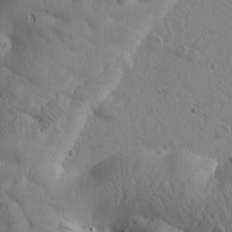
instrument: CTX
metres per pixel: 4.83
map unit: Htu
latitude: 0.3089
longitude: 175.3131
